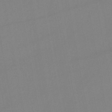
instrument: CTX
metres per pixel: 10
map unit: lHb
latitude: -45.9556
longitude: 75.4266
